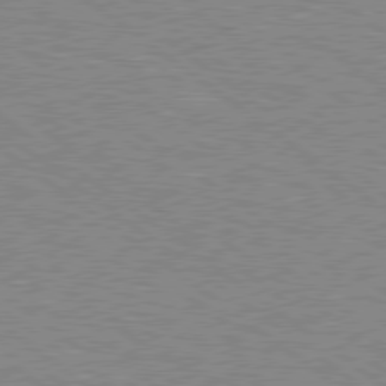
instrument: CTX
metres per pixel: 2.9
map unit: Hpe
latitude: 78.6680
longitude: -164.3845
